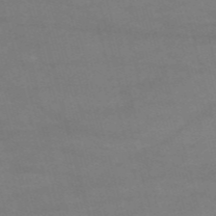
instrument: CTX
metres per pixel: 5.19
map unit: HNb
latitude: -55.6911
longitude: -40.3089
